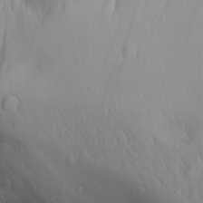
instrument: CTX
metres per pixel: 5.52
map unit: Aa
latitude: 28.3467
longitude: -133.1403
